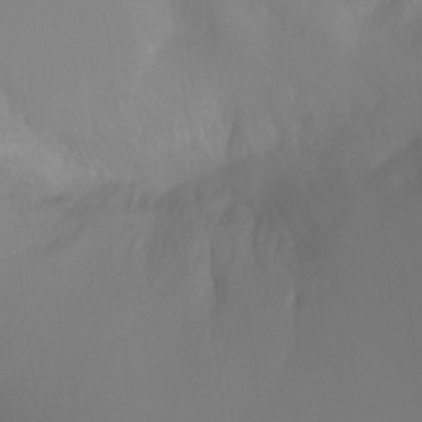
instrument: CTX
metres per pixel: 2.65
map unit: Ht
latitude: -12.3117
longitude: -47.6694
